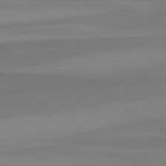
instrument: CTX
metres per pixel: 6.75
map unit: lApd
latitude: 82.7624
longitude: 156.4062
